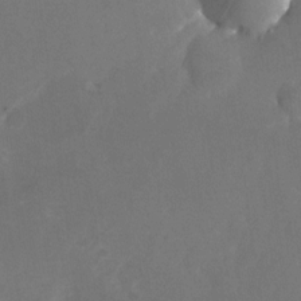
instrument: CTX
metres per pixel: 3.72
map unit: Nhu
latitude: -26.3684
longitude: -70.6679
